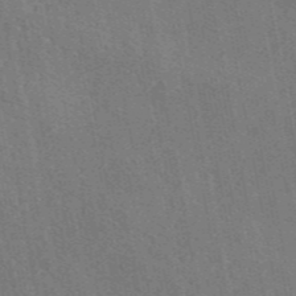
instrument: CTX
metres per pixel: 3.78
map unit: eAb
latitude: 45.9150
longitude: 113.0676
